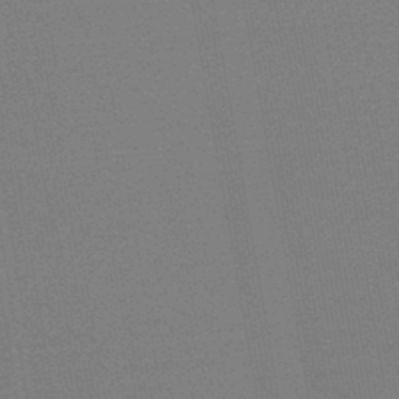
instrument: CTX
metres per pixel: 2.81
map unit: HNb
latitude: -44.5952
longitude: -41.5560
